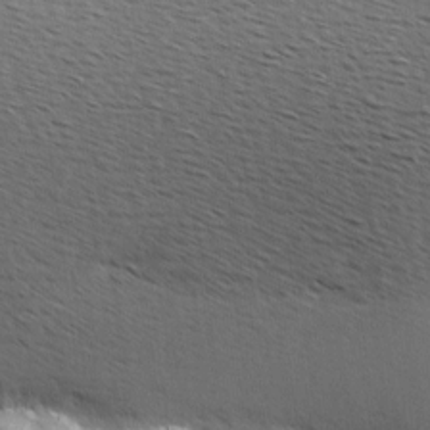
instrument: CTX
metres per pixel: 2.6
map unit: Hve
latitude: 2.7246
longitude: -123.7639
